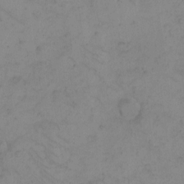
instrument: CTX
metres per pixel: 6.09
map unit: eHh
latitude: -8.9353
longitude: -65.9339
